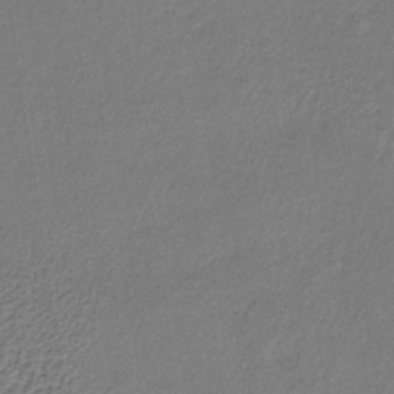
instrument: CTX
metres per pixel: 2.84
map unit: lHb
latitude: -34.9731
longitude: 63.5777
